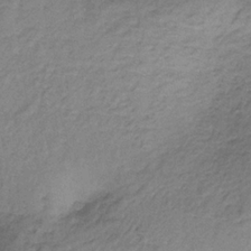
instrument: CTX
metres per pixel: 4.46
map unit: HNb
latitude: -33.2943
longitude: 59.9745
